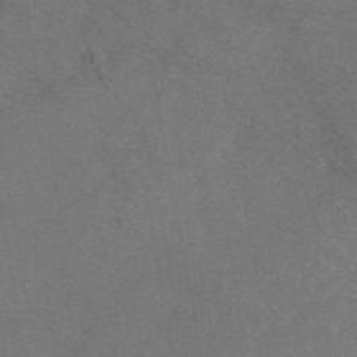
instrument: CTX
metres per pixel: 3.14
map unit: eAb
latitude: 46.7058
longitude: 110.2739
